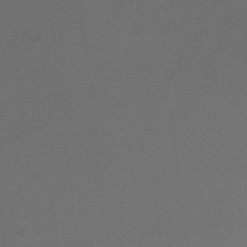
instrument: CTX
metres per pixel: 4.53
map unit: Ht
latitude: 2.7057
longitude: -27.9150
